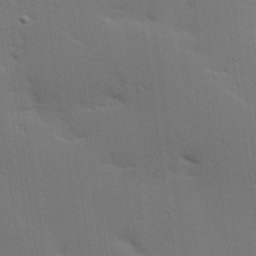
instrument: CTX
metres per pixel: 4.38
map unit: Hve
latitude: 26.2901
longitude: -91.6694
